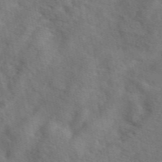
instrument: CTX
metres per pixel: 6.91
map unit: eAb
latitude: 49.8016
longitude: 119.3132
